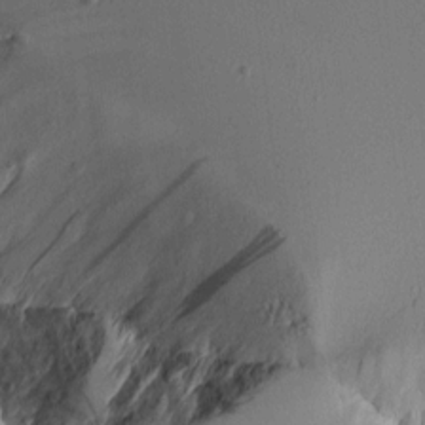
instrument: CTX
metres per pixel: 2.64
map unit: Aa
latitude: 11.1025
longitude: -127.0081
